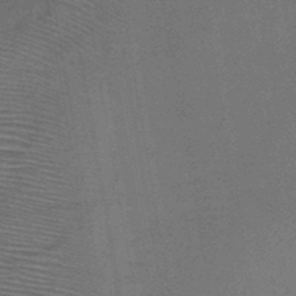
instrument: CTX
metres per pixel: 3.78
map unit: HNb
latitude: -46.5384
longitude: -40.0633
